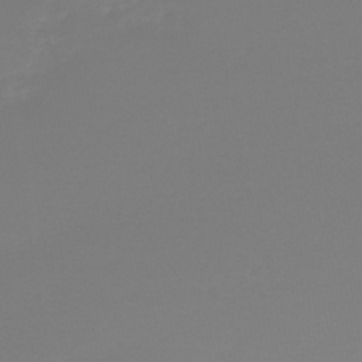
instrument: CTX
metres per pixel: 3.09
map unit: lHb
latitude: -45.6911
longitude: 72.2739
